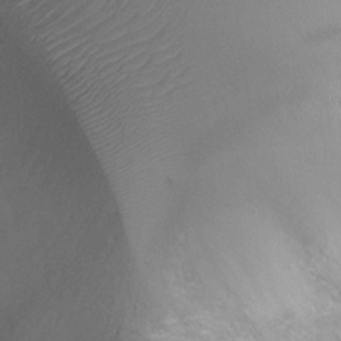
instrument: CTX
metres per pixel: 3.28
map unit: Ht
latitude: 1.4426
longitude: -25.3859
